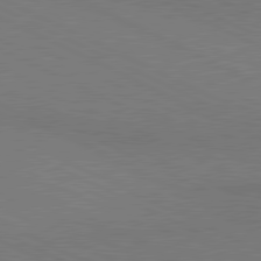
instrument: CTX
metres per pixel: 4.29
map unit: lApd
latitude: 80.8380
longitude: 148.0661
